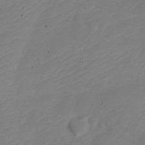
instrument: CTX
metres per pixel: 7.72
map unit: Nve
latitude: -21.4832
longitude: 106.2929
